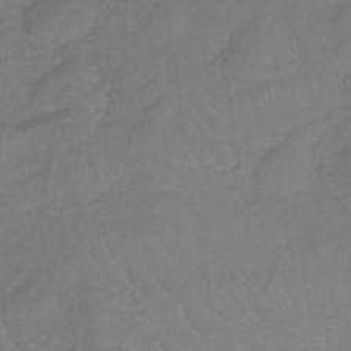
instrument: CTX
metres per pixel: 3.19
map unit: lHb
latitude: -36.8030
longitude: 69.0864
